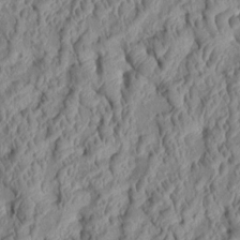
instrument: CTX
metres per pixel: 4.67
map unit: Htu
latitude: 1.5182
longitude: 149.4644
